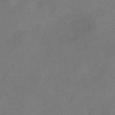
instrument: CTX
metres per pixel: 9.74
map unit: eHh
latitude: -42.1794
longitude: 120.4818
